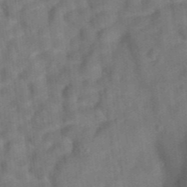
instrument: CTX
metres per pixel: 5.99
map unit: eAb
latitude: 34.6679
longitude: 109.6533
